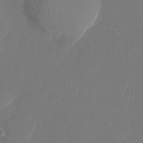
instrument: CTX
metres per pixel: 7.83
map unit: Nhu
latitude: -28.2928
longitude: -65.3293
